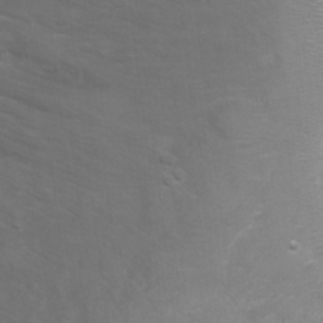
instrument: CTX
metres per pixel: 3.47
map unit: Ht
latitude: 3.0647
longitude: -29.0458
